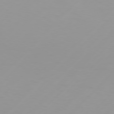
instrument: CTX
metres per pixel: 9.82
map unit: Hpe
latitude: 77.0080
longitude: -138.6868
